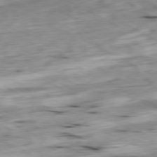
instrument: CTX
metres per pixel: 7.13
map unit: Ap
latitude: -80.5763
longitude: -70.0255
